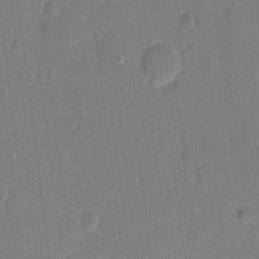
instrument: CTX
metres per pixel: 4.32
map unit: eHh
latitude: 10.1767
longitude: -66.5923
